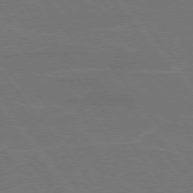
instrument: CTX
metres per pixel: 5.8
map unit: lApd
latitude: 75.3104
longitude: -67.8772
